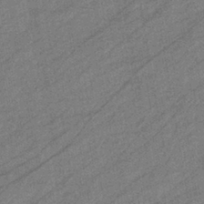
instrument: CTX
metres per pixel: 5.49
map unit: eHb
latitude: -40.6707
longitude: 82.2550
